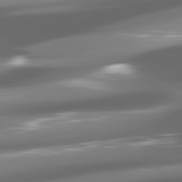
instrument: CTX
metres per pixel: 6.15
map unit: lApd
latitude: 81.5182
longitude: -146.5357
